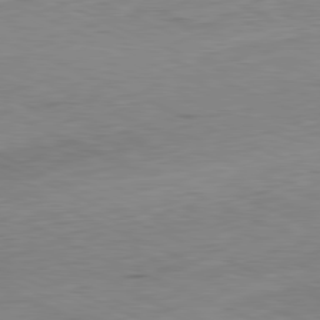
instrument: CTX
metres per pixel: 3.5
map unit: Ap
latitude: -81.5021
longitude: -71.6316
